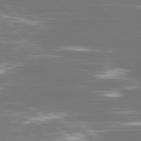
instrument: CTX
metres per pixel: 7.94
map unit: Ap
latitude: -79.4265
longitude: -93.3481
